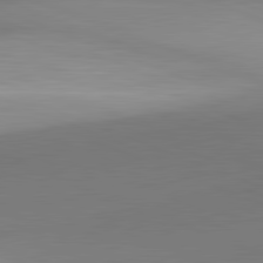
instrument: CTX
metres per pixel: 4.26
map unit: lApd
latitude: 81.8016
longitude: 141.2754
